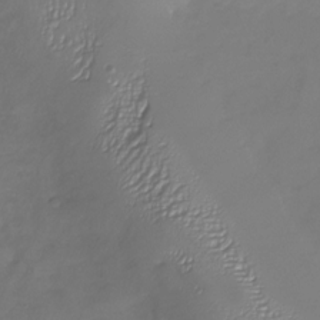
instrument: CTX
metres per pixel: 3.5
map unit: Nhu
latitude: -27.3698
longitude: -58.6680
